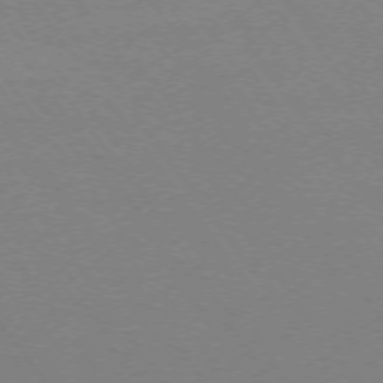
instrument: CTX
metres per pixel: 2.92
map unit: Ap
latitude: -75.0298
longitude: -75.2726
